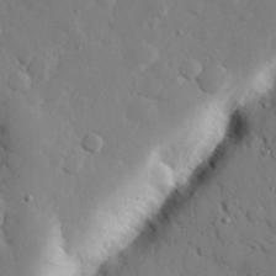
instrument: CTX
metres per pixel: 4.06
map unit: eHh
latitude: 27.3293
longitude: -78.7435
